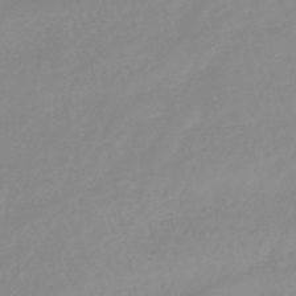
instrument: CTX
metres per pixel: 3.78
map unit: eHb
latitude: -44.6330
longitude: 80.8786
